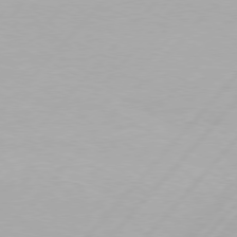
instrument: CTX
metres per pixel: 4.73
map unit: Hpe
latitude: 76.9702
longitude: -138.3656
